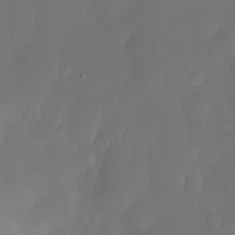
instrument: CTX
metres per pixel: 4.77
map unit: Nhe
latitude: -33.7856
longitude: -145.2915
